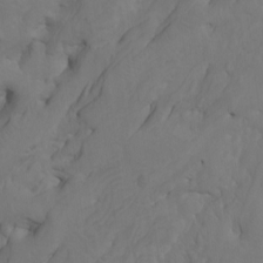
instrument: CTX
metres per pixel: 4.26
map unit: Nhu
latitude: -8.3873
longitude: -66.1011
